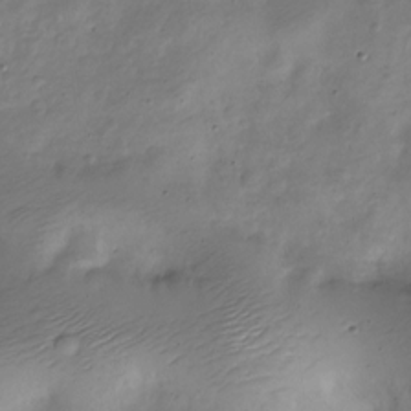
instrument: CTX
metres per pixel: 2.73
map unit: Nve
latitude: -24.5763
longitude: 106.0472
